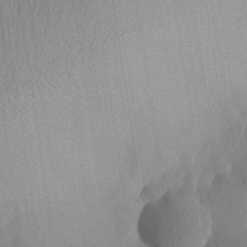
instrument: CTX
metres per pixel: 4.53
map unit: Aa
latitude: 29.9150
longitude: -144.0255
